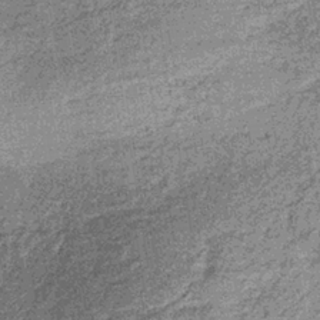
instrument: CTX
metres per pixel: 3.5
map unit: lHb
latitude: -36.8974
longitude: 65.7289
